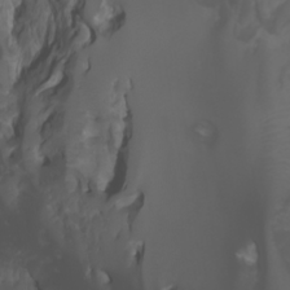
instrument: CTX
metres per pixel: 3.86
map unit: Nhu
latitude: -5.6722
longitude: -79.7072
